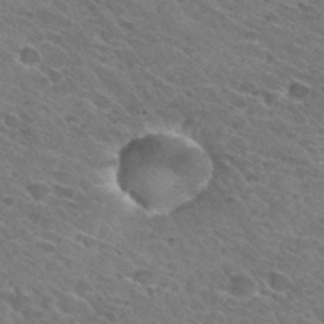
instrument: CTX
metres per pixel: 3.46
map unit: Hto
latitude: 31.0081
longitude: -45.8016
